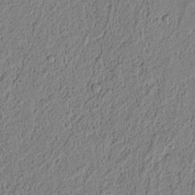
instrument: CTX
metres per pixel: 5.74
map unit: lAvf
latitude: 5.3671
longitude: 164.5007
